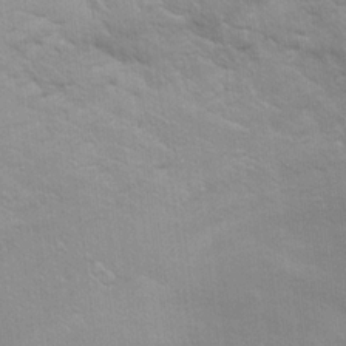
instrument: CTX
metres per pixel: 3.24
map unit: Hto
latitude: 16.3089
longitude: -38.1767
